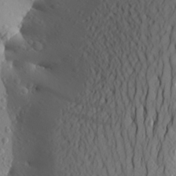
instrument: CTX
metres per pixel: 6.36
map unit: Aa
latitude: 26.4790
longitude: -144.5923
